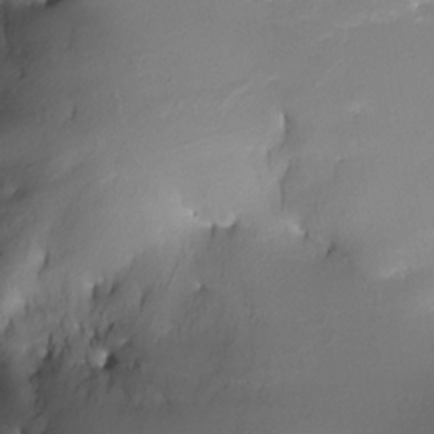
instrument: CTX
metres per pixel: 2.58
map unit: Nhe
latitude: -32.1984
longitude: -115.8961
